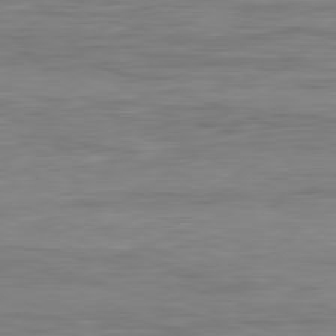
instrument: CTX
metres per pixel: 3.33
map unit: Hpe
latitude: -82.4818
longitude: 7.8800
